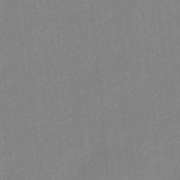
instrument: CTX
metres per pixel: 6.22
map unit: eHb
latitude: -44.1795
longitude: 87.7100
